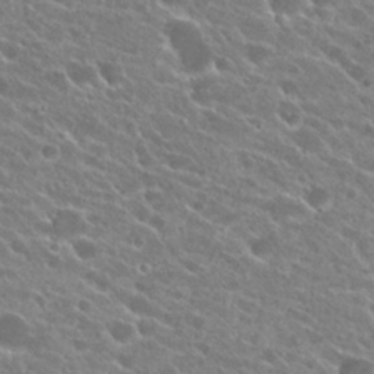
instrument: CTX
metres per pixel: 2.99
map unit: Hto
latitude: 23.7827
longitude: -38.0444
